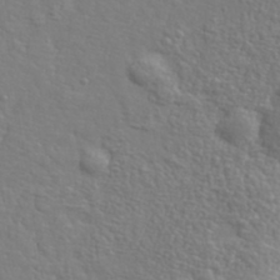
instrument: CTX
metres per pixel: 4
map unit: eHh
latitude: 36.7246
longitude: -82.2711
